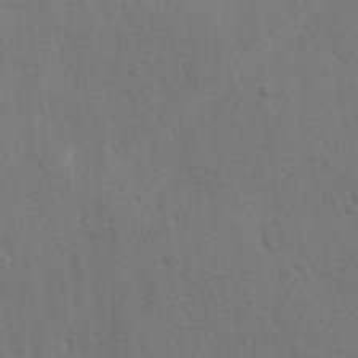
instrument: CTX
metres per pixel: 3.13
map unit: lAvf
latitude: -9.3887
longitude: -120.1956
